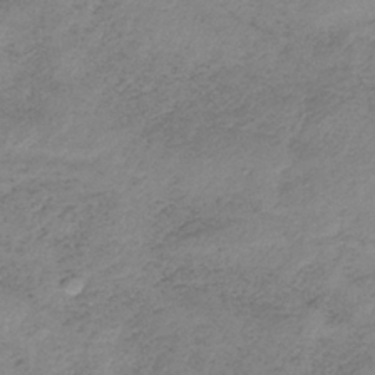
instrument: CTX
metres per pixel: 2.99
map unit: HNb
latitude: -33.2565
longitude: 60.1984
